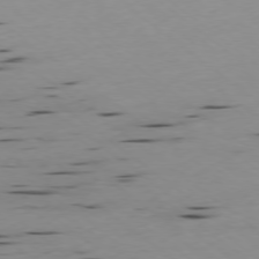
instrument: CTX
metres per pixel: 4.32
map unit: Ap
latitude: -77.3699
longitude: -72.2712
